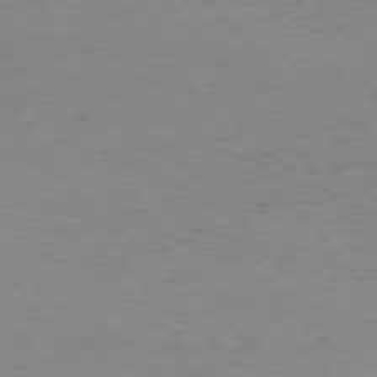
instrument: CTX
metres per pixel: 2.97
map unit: Hpe
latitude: 75.3482
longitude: -145.3859
